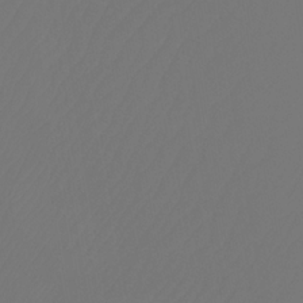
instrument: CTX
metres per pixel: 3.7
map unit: Ht
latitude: -3.9367
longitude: -62.0633
